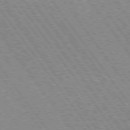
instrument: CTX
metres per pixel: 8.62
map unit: Hpe
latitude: 75.1214
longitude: -148.9892
